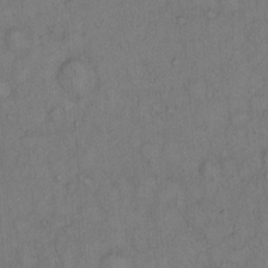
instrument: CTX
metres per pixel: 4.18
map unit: Hto
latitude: 13.1403
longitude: -56.9702
